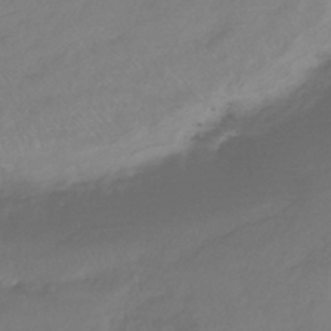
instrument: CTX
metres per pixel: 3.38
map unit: lHb
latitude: -43.0864
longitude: 74.5952
